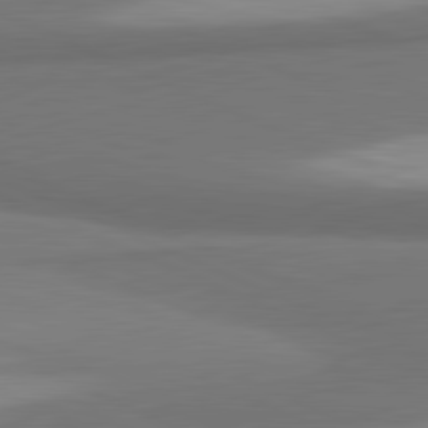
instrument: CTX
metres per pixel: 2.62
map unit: lApd
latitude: 81.7072
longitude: 163.9556
